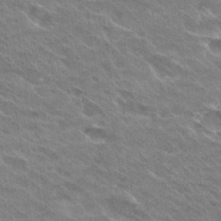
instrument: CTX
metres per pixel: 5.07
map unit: Hto
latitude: 30.2712
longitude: -43.0459
